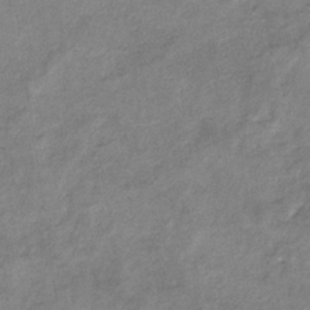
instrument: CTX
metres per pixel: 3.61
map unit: eHb
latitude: -34.1039
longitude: 73.5588
